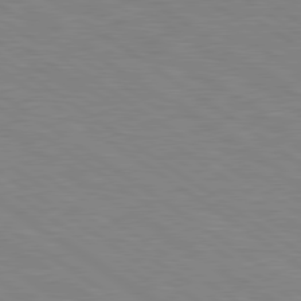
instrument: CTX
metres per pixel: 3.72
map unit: lApd
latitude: 79.5182
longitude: -125.0647
